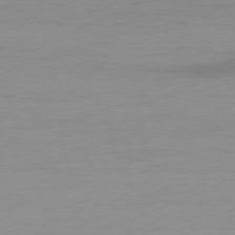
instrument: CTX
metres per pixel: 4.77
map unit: Ap
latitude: -81.7289
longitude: -86.1955
